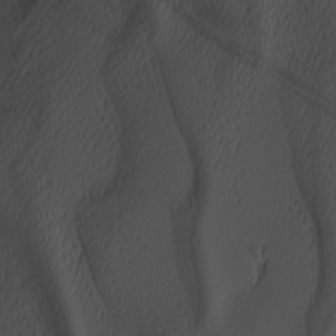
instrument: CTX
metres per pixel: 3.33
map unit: Nhu
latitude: -6.6707
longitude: -95.2915
